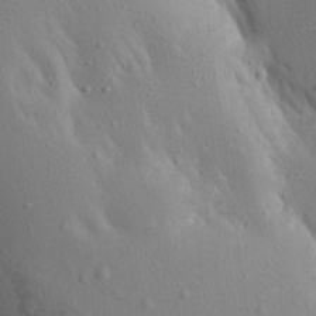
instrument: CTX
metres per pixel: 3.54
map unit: Aa
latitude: 14.6680
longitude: -143.1403
